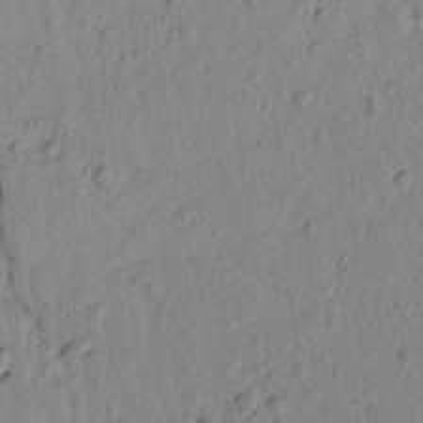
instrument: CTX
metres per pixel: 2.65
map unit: lAvf
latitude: 7.0269
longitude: 165.7100
